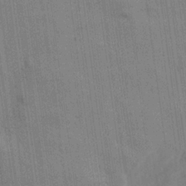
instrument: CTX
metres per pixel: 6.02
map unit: lHvf
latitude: 14.9514
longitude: 178.7463
